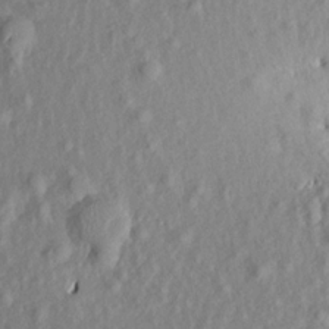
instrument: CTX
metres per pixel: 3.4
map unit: Aa
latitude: 18.5356
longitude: -144.5168
